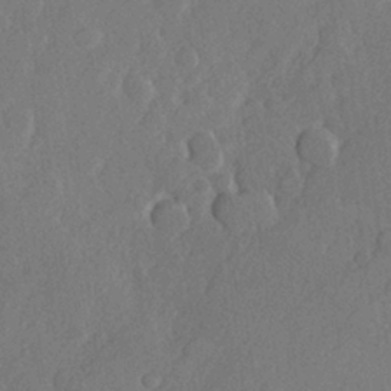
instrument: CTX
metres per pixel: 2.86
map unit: Hve
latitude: 23.6694
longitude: 145.2943
